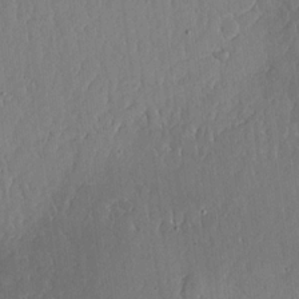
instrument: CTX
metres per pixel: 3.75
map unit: lHvf
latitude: 18.1955
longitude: -114.0633
